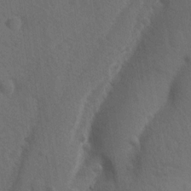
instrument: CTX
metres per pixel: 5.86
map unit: Ave
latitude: -8.8030
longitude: -121.2159
